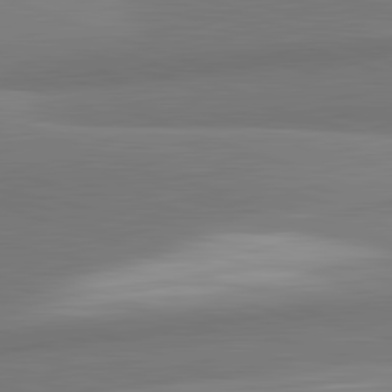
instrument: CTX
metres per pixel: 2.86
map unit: lApd
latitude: 82.4223
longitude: 152.6896
